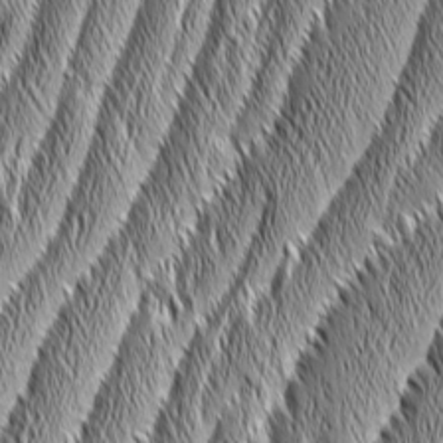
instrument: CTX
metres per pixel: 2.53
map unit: Aa
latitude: 7.4426
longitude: -129.8016
